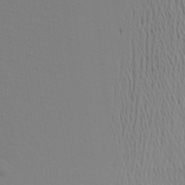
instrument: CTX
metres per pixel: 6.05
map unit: Aa
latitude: 17.4804
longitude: -144.8380
